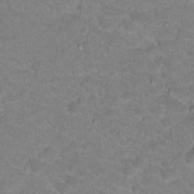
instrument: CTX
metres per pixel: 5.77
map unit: Hto
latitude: 18.4790
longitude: -35.2159
